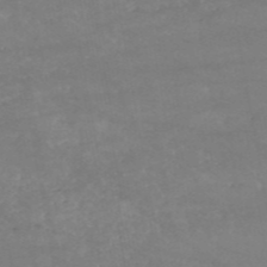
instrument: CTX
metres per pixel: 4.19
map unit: HNb
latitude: -53.7477
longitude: -34.8002
